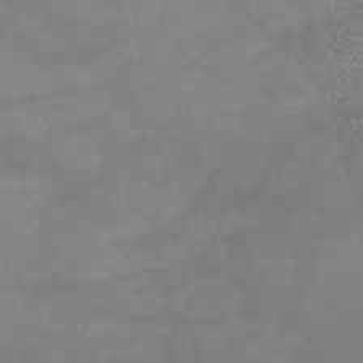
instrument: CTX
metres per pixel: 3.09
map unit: HNb
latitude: -48.9353
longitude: -38.7813
